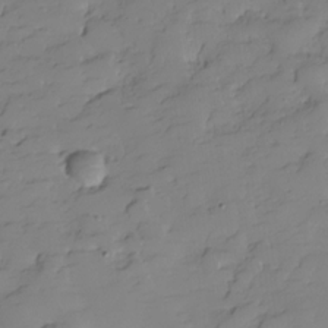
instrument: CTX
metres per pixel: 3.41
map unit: Hve
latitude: -28.8408
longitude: 91.2565
